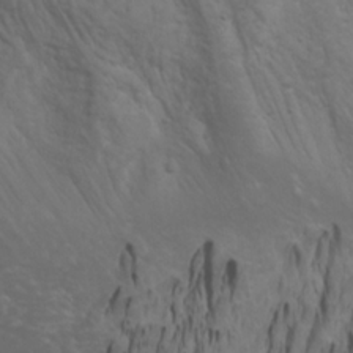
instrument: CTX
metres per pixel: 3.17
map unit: Aa
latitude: -3.4076
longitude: -73.2348
